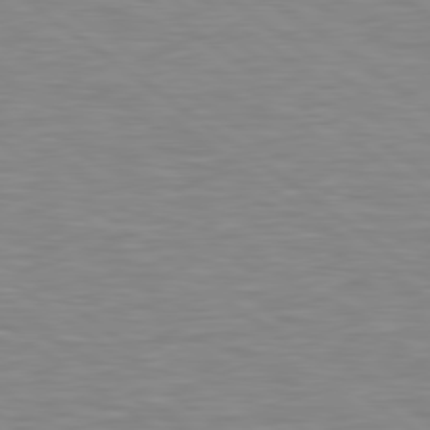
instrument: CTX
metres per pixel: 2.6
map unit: lApd
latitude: 79.1970
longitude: -90.0633
